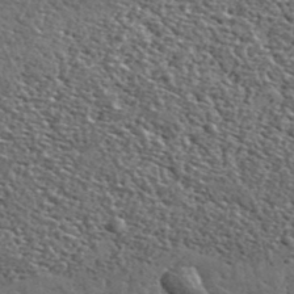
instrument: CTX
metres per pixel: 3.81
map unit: lHvf
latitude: 37.0837
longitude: -88.6113
